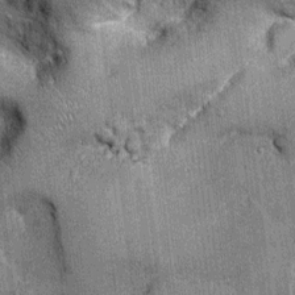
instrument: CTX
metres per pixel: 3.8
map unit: Ht
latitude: -2.8030
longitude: -13.1215
